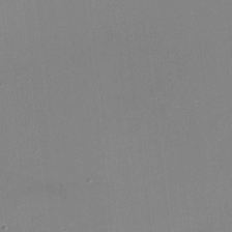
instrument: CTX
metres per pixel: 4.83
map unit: eHh
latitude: -2.8974
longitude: -80.1956
